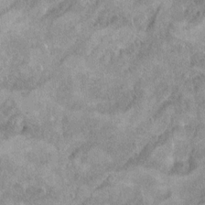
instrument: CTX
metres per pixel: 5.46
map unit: Hto
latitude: 10.6680
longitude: -36.7057
